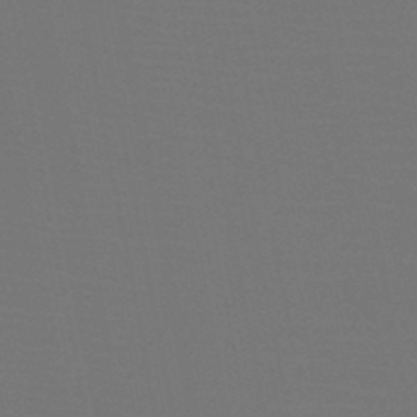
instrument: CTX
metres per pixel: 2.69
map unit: HNb
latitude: -47.4643
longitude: -42.8191
